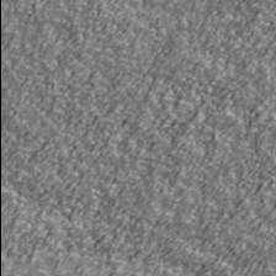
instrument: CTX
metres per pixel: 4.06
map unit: Ave
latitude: 42.3278
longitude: -113.9906
